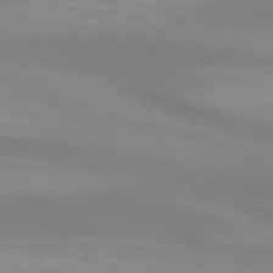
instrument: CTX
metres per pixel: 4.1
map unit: lApd
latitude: 74.2334
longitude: -49.6127
